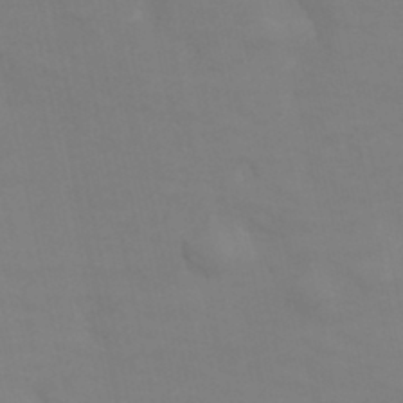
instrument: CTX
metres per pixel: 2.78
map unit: Hve
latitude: 33.5938
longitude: 150.4818
